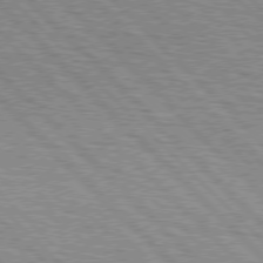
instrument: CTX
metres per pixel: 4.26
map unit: lApd
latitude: 76.7057
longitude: -73.7639
